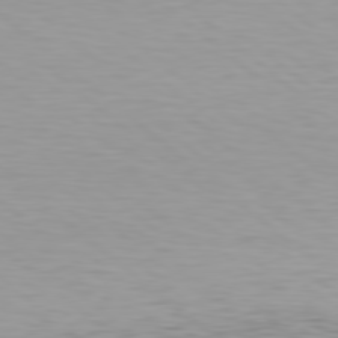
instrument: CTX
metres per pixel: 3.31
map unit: Hpe
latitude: 78.3845
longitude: -169.3293
